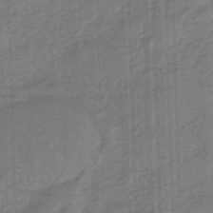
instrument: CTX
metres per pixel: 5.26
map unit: eHb
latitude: -45.9178
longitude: 83.7289
